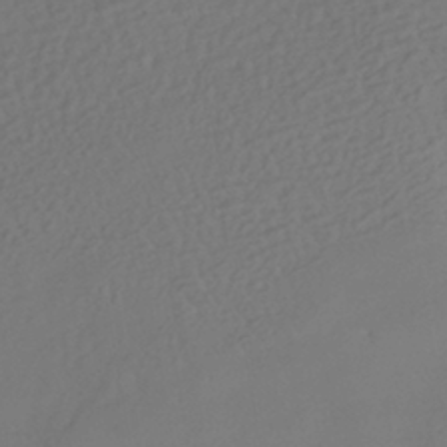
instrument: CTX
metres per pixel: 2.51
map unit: HNhu
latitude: -42.3306
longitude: 105.2565
